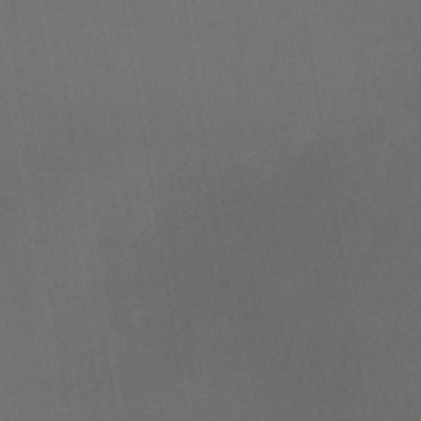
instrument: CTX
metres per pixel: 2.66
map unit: lHb
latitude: -38.8030
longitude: 74.0094
